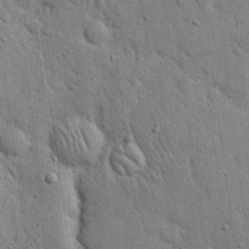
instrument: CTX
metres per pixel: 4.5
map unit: eHh
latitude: 19.5938
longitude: -61.6316
